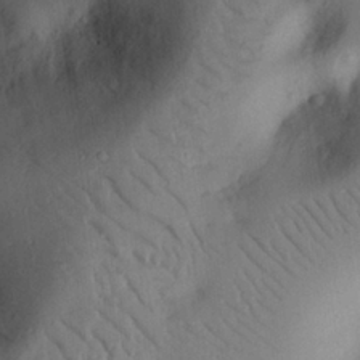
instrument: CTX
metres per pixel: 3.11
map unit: eHh
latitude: 25.6693
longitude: -76.4412
